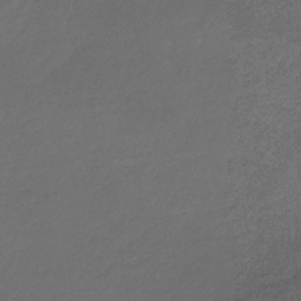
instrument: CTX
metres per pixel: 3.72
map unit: HNb
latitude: -33.4833
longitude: 53.8989
